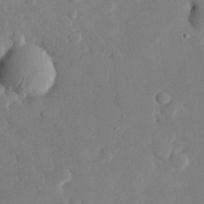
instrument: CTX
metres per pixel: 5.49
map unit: eHh
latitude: 28.5168
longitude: -79.9150
